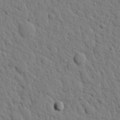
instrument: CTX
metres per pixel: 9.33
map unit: Nhu
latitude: 22.2522
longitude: -77.0836
